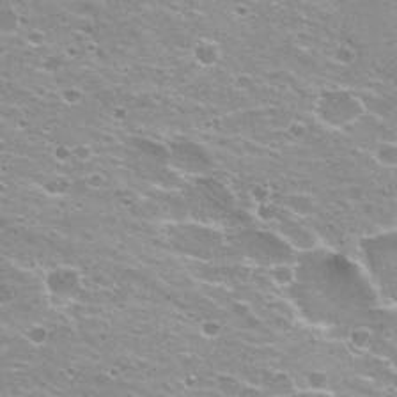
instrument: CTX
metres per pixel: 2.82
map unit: Hto
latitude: 20.9136
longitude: -33.6694
